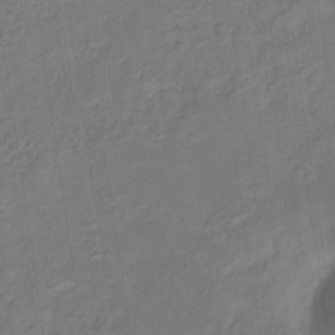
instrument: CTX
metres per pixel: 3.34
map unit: eHb
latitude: -30.3495
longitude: 71.6722
